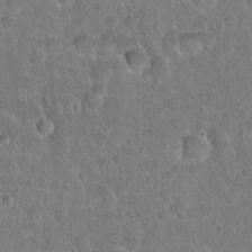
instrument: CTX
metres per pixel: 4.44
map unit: Hto
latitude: 21.3860
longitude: -48.4034
